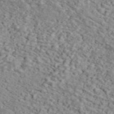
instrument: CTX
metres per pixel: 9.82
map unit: ANa
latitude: 44.6490
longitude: 21.2942
